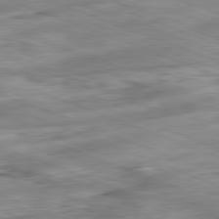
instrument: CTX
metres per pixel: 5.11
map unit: Ap
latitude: -81.9556
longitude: -81.5749
